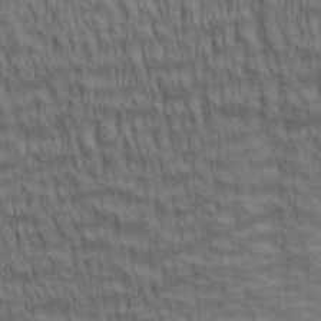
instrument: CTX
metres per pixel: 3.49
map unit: lAa
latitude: 5.4804
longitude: -115.3292
